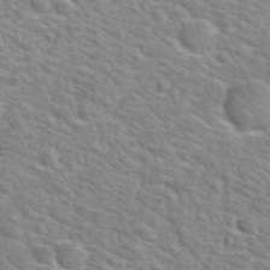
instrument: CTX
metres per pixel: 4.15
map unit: Hto
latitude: 30.2712
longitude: -48.9703
